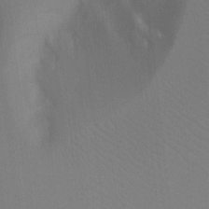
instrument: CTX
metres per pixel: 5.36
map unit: Ht
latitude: -8.0283
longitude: -28.1767
